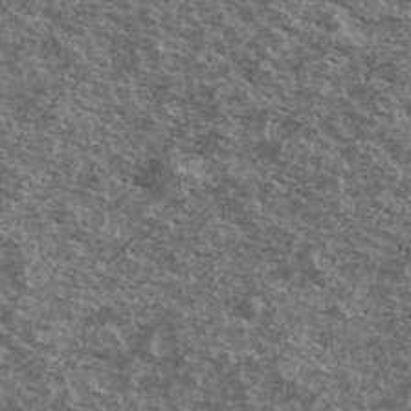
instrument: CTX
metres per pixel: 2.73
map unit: Ave
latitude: 40.5167
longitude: -108.8380
